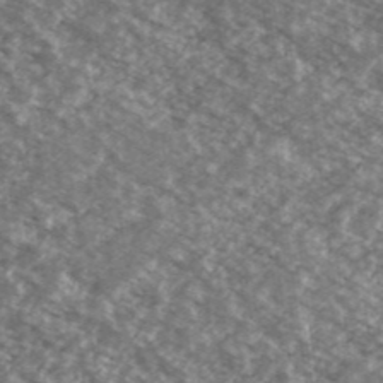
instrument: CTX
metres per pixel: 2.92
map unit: Ave
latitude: 38.9514
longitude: -110.5168
